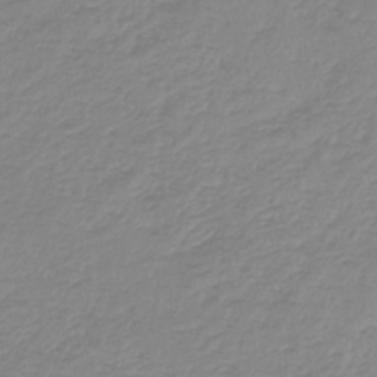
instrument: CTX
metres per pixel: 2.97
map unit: lHb
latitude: -44.1795
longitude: 62.3684
